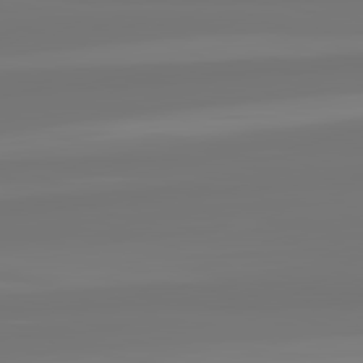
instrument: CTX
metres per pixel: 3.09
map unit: lApd
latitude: 82.2522
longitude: -176.8947
